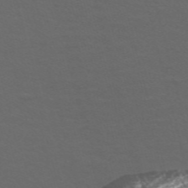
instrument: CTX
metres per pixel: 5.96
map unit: Nve
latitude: -57.3321
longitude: 54.3873
